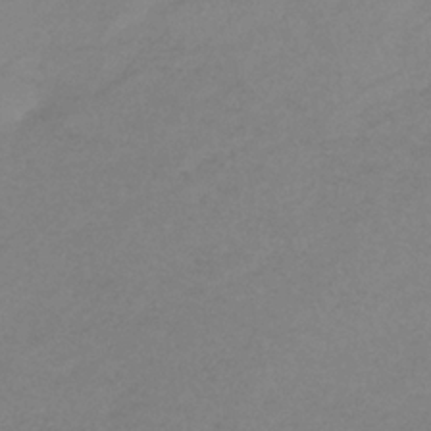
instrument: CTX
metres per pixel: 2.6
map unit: HNb
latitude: -33.3699
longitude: 61.1620
